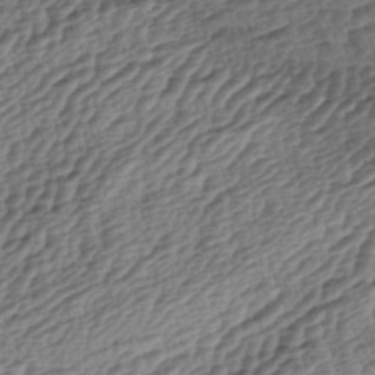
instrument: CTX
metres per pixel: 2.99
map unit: lAa
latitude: -3.8422
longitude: -122.9136
